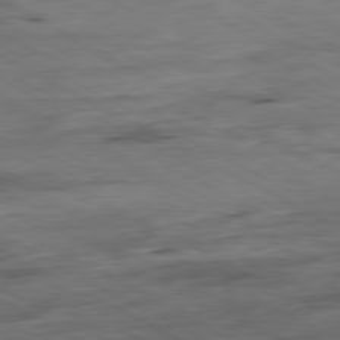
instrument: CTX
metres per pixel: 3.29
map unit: Ap
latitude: -80.8408
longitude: -83.4237
